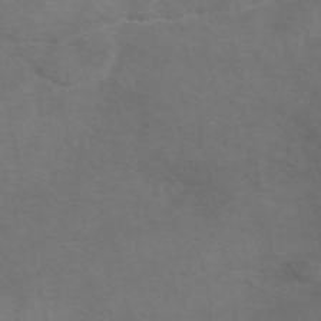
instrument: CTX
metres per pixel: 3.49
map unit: eAb
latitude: 47.2348
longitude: 101.9556
